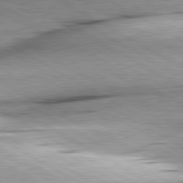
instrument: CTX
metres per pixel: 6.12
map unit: lApd
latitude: 80.3467
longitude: -156.9513
